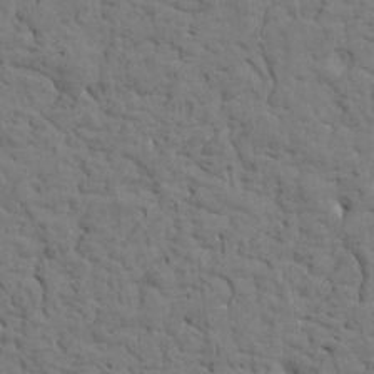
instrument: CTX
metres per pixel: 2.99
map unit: Htu
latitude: -1.4833
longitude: 179.7855
